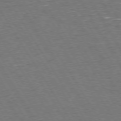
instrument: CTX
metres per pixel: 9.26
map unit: Hpe
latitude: 73.5183
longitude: -123.4804
